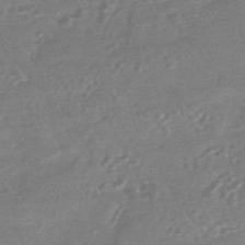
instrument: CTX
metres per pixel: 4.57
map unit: HNhu
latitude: -44.1228
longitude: 92.6141
